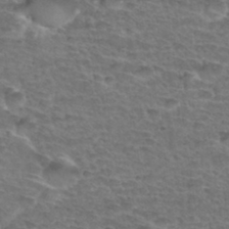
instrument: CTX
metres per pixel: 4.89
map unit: Hto
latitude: 34.1577
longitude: -44.3278
